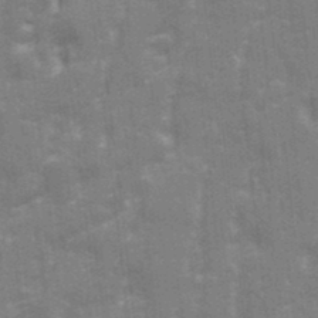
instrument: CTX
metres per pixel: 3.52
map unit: Ave
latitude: 21.6883
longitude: -133.6127
